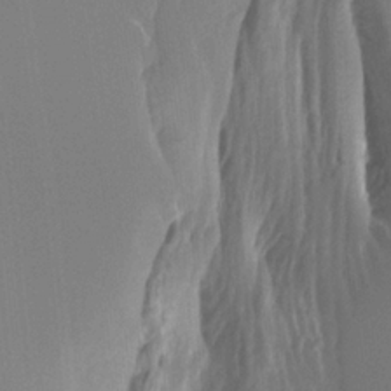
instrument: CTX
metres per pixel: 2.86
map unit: Ht
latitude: -4.1983
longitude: -61.9906
